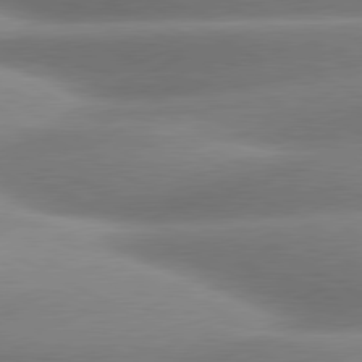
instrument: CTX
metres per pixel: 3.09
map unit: lApd
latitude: 80.2711
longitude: -159.4615
